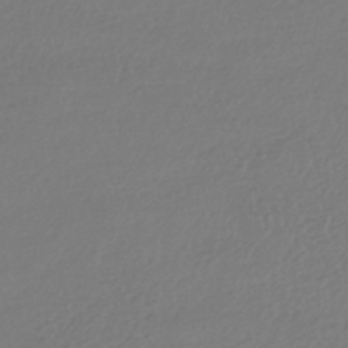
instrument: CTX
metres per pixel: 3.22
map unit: HNhu
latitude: -42.1794
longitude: 96.8219
